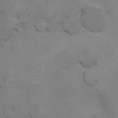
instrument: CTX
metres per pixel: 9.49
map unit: Nhu
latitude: 8.5924
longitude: -24.3845
